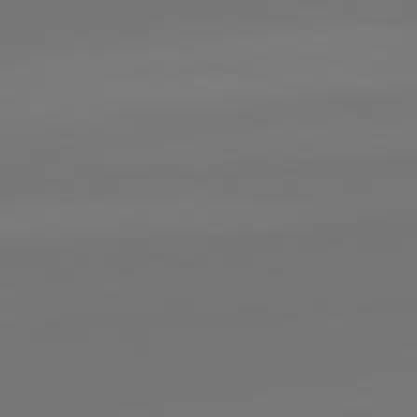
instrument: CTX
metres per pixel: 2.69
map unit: lApd
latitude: 82.3467
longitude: 145.0298
